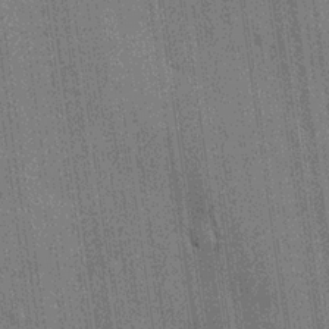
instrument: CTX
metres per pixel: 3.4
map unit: lHvf
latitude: 19.7827
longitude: 142.5195
